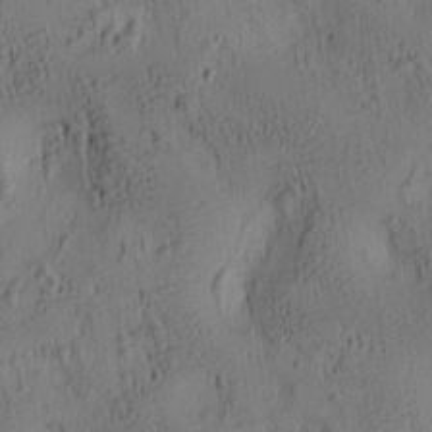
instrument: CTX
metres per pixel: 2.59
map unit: lAa
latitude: 6.5357
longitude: -114.7435
